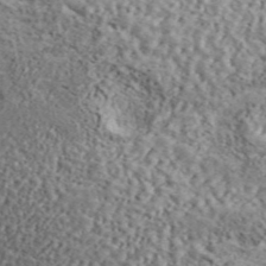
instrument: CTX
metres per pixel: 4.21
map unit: ANa
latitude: 45.5371
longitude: 45.0486
